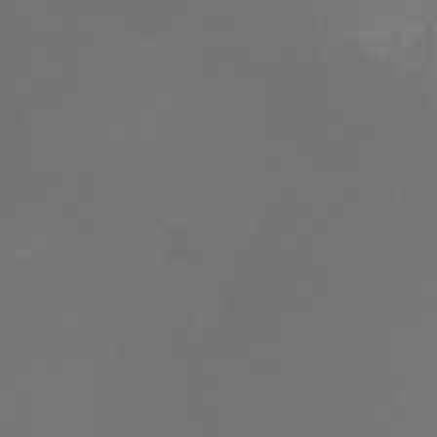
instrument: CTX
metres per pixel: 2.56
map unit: Ht
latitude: -8.8030
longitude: -33.6127
